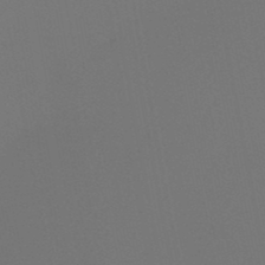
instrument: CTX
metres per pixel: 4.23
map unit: HNb
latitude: -47.2565
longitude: -43.0836
